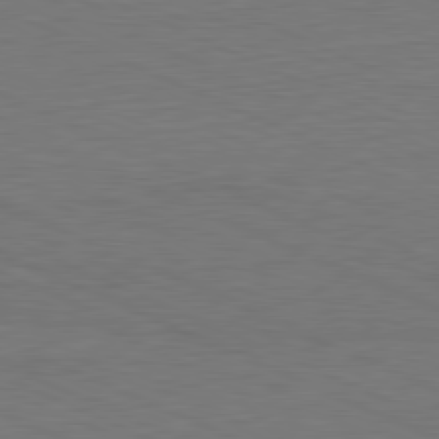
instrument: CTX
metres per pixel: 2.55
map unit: Hpe
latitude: -81.7478
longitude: 19.1998
